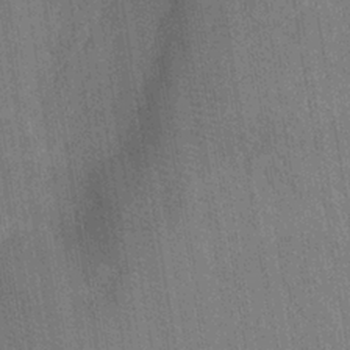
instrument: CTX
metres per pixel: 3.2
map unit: eHh
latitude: -39.5588
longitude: -26.4979
